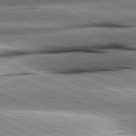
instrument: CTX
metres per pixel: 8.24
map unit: lApd
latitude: 81.9717
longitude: -167.9717
